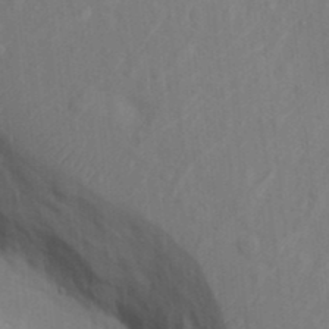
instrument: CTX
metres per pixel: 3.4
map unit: Nhu
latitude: 11.4804
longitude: -27.9906
